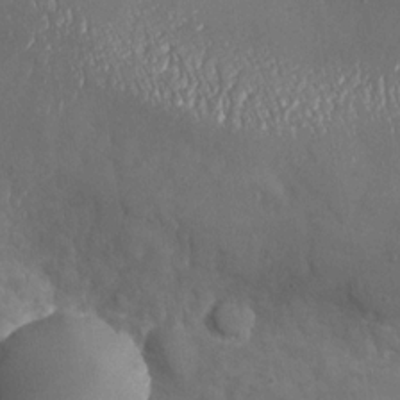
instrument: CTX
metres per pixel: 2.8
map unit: Nhu
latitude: -27.6532
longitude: -58.1956
